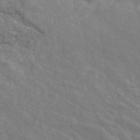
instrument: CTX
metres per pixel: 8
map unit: ANa
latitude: 46.4412
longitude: 24.6518
